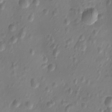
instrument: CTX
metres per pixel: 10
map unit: Nhu
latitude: -11.1809
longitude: -35.8961
